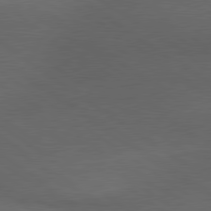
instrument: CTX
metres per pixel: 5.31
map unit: lApd
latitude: 79.6505
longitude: -177.6127
